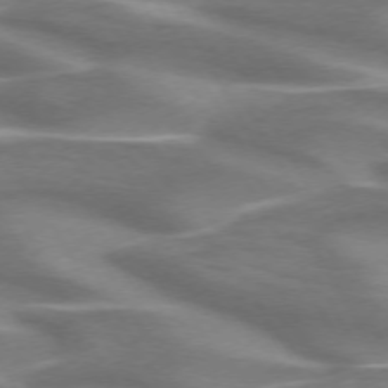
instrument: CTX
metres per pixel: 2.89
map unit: lApd
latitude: 72.2145
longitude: -50.3845
